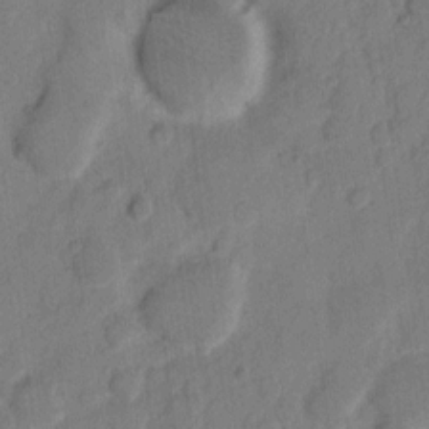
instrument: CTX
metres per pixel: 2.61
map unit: eHh
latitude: 8.2334
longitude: -64.4034
